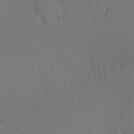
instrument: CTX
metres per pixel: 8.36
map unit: Hve
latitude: 12.8191
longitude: -91.0647
